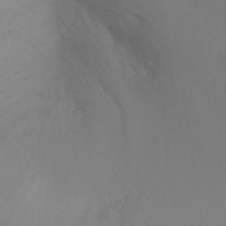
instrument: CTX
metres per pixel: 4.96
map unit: Ht
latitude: -8.9919
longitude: -32.4034
